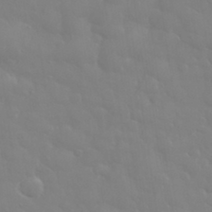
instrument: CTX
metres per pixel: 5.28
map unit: eHh
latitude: 33.0270
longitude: -60.4601
